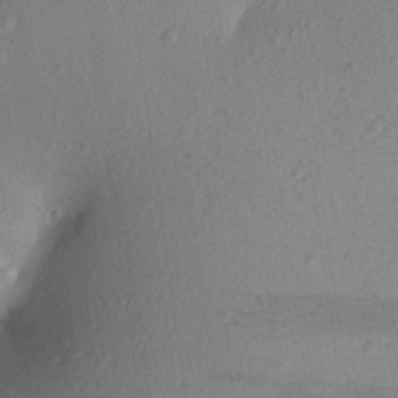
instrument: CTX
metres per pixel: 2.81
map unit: Aa
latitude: 23.1592
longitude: -147.3671
